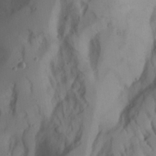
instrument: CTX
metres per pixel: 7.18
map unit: Aa
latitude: 24.5734
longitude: -131.9717
